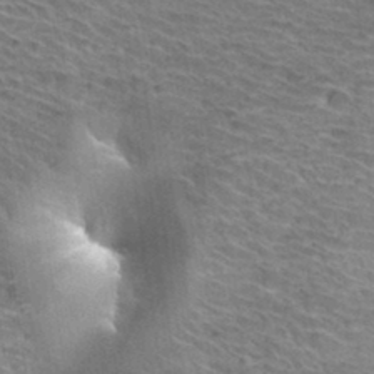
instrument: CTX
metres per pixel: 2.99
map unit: Hto
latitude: 33.3671
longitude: -39.8205
